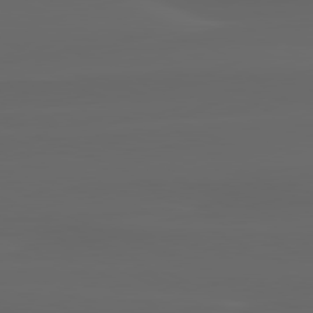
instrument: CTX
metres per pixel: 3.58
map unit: lApd
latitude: 80.3278
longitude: -116.4034
